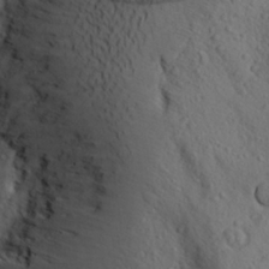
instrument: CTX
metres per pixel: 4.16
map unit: Aa
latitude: 24.3656
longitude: -147.4427
